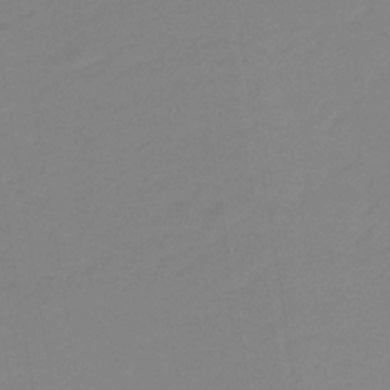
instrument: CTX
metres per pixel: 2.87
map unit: lHb
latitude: -32.7841
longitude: 67.2565
